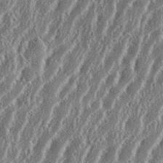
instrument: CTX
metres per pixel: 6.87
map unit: eHh
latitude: 34.5923
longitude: -132.2145
